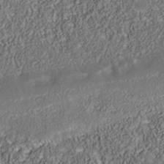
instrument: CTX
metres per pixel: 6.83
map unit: Nhu
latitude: -39.5966
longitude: -85.2726
